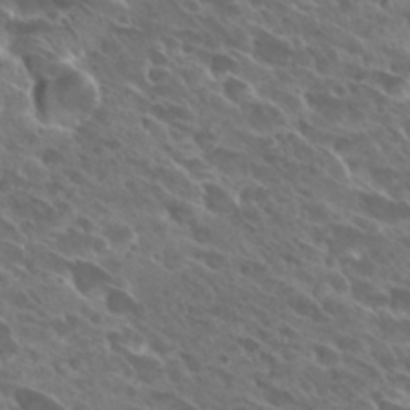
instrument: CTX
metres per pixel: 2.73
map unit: Hto
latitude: 28.2333
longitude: -41.6882
